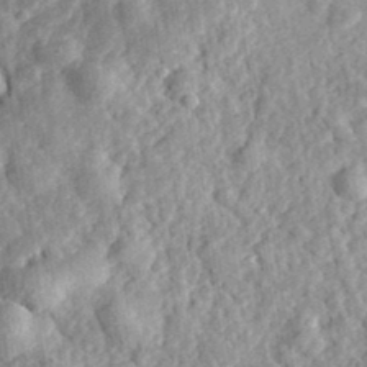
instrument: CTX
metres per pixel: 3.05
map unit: eHh
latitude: 35.0647
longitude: -79.8395
